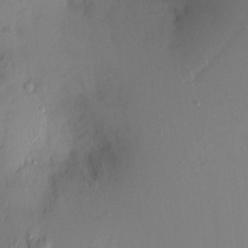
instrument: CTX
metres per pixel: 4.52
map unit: HNhu
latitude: 6.4601
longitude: 1.4644
